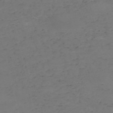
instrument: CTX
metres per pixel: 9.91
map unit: HNb
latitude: -56.1795
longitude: -44.4601
